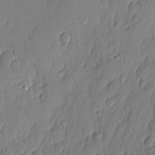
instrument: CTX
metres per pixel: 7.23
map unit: eHh
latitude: 4.6490
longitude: -76.6490
